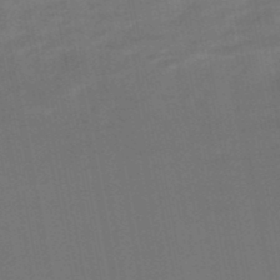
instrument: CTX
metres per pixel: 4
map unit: eHb
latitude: -50.1417
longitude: 75.8801
